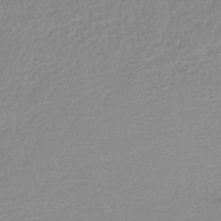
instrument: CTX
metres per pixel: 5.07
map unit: lHb
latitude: -41.2943
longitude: 75.4266
